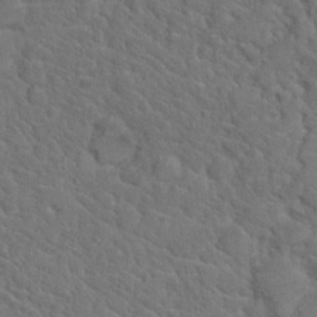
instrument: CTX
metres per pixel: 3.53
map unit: Hto
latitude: 19.0458
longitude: -34.9702
